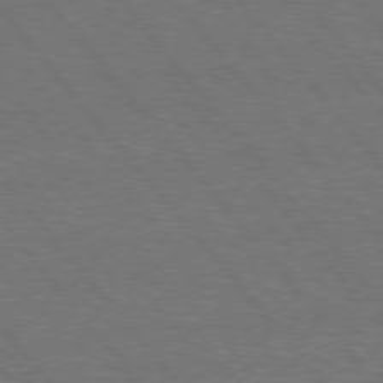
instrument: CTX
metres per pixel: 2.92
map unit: Hpe
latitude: 75.8017
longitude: -157.2536
